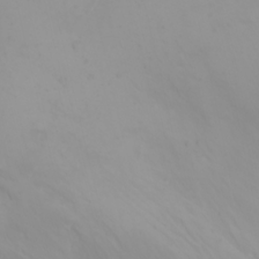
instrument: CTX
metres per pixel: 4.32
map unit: Nhu
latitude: -4.6896
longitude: -85.3860
